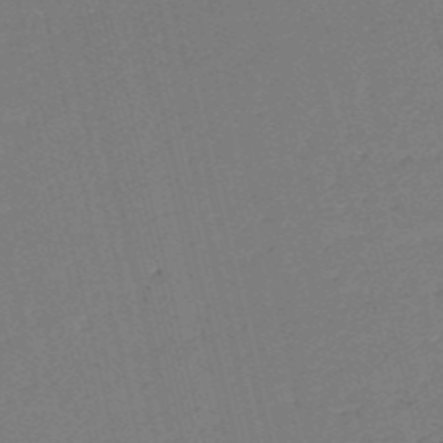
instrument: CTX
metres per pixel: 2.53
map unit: HNb
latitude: -53.9556
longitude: -39.9339
